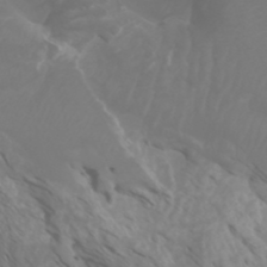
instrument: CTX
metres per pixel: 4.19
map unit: Htu
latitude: -6.4251
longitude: -70.8002
